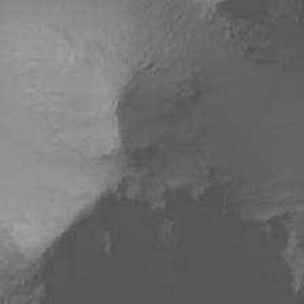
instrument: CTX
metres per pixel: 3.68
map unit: Ht
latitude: -18.5763
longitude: -44.8191
